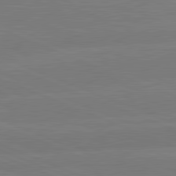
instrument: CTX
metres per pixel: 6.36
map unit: lApd
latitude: 81.6505
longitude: -169.8584
